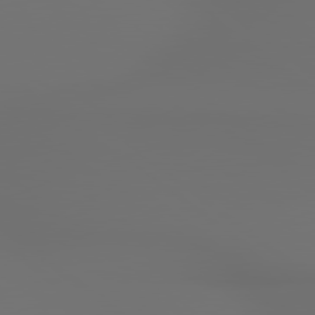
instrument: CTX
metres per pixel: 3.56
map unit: lApd
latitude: 79.4994
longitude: 177.7289
